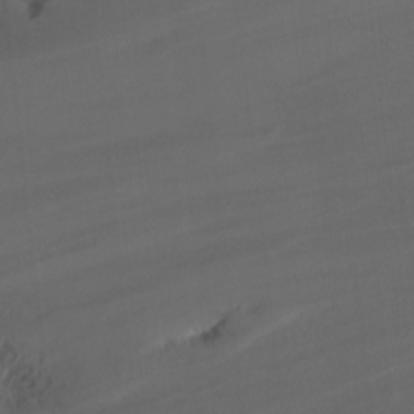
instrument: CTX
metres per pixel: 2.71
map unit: Ht
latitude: -9.3510
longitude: -46.2334
